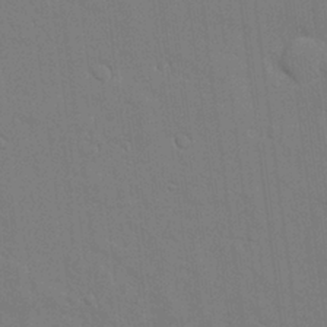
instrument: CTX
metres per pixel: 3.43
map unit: Aa
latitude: 24.8946
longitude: -133.1592
